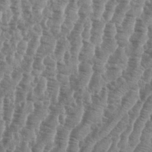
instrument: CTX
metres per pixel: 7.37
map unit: eHh
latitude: 35.0647
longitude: -136.2712
